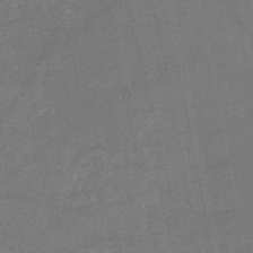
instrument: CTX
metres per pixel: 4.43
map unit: HNb
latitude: -51.9367
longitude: -40.4978
